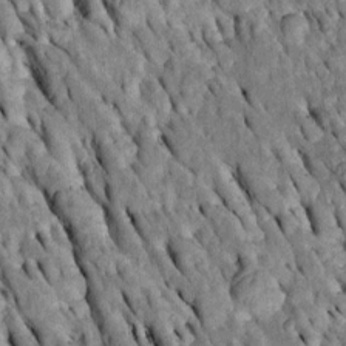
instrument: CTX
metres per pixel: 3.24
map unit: Htu
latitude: -2.5006
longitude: 150.4629
